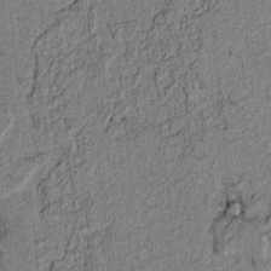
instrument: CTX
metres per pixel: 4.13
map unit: lAvf
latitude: 4.3845
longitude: 157.5399
